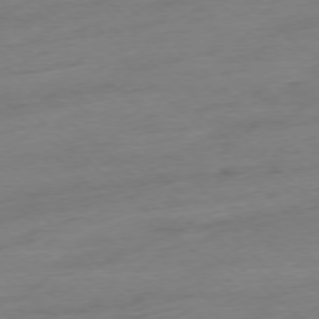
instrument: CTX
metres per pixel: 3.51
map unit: Ap
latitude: -77.7856
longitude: -97.7261
